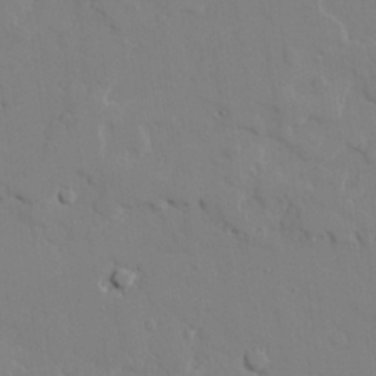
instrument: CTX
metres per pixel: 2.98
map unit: lAvf
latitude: 25.5371
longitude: -110.7624
